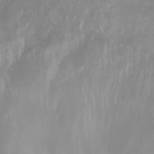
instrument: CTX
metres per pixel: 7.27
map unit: Aa
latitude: -13.3699
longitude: -66.9891
